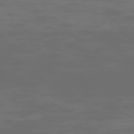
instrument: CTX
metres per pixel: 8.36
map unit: Hpe
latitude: -73.2943
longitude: 5.0486
